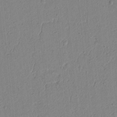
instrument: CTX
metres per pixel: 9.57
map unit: lAvf
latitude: 5.8205
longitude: 165.4644
